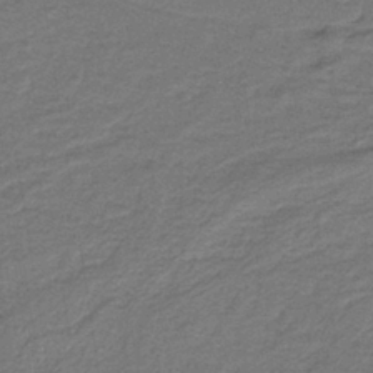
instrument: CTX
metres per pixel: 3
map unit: lHb
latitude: -38.0472
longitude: 57.0108
